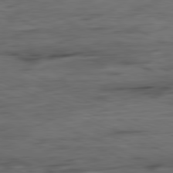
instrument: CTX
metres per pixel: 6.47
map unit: Ap
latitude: -81.5210
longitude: -81.0458
